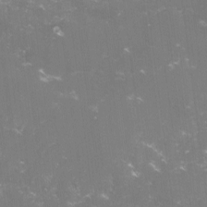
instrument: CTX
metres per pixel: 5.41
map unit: lHvf
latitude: -15.4266
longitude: -101.3104
